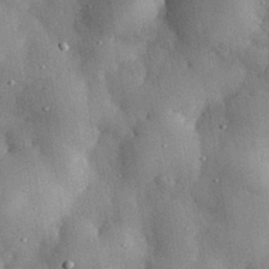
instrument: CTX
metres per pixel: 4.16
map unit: eHh
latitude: 30.8758
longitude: -79.9906
